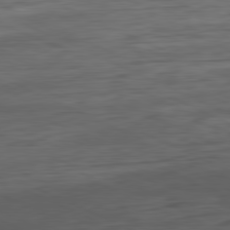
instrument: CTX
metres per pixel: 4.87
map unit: Ap
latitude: -81.5777
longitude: -61.7827
